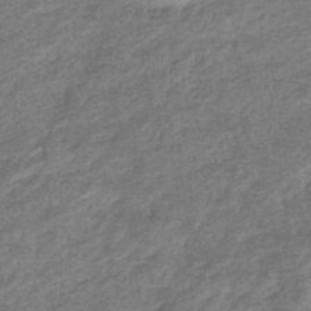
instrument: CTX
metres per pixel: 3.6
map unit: eHb
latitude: -36.3117
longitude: 80.2929
